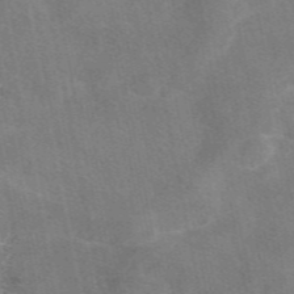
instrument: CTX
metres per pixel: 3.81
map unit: eAb
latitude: 47.8773
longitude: 122.6141
